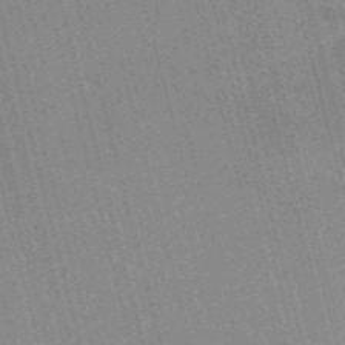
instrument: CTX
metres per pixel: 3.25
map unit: Nve
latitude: -57.6911
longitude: 62.5196
